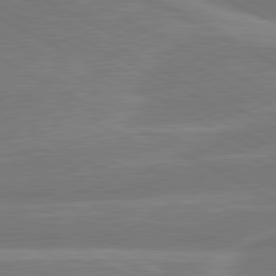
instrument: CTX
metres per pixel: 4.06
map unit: lApd
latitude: 80.5924
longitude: 128.4818
